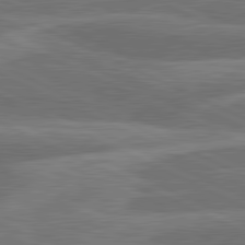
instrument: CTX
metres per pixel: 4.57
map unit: lApd
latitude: 81.2915
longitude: -167.7827
